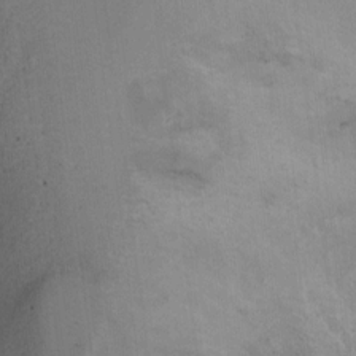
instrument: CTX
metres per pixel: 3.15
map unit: Ht
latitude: 0.8569
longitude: -36.8758
